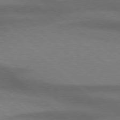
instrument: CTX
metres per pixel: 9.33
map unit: Hpe
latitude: 77.7638
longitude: -157.4804
